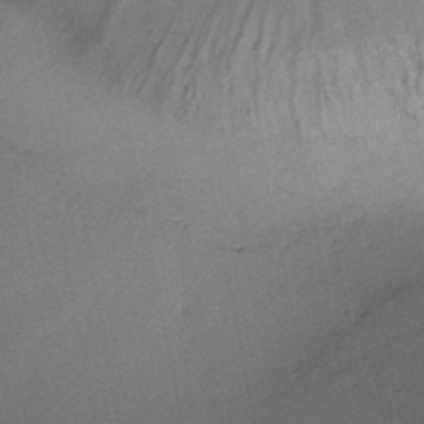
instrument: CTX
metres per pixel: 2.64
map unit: HNb
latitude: -46.9919
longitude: -35.7638
